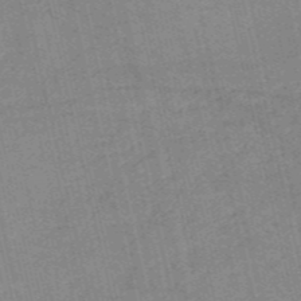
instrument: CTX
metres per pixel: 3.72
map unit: HNb
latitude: -53.8800
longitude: -40.6490
